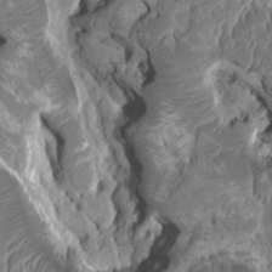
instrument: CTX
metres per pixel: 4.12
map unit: HNhu
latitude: 4.6490
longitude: -2.3845
